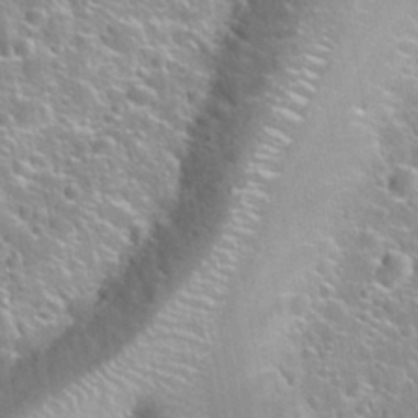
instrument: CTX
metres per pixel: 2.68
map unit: Nhu
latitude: 30.6113
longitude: -52.9514
